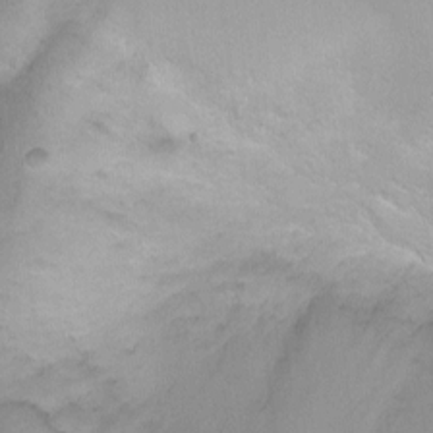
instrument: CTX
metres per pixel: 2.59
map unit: Ht
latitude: -8.3495
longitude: -21.3482
